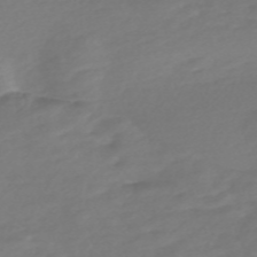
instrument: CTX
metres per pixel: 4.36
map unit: Nve
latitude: -58.3684
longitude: 57.8044
